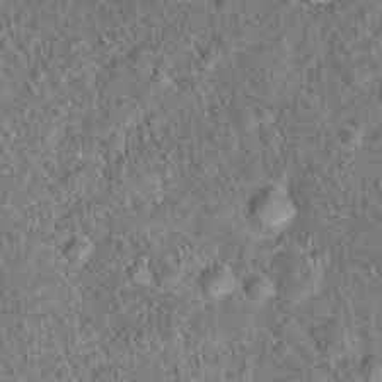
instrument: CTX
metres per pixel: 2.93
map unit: Hto
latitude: 18.4601
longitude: -42.6868
